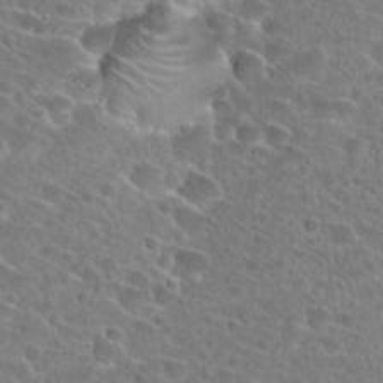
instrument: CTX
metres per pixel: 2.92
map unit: Hto
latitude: 24.7813
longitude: -45.8394
